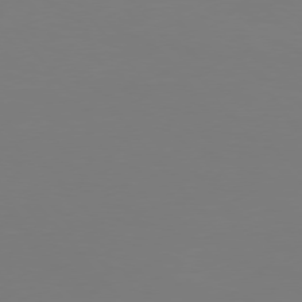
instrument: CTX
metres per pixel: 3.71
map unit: Hpe
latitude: 75.7639
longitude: -139.4237
